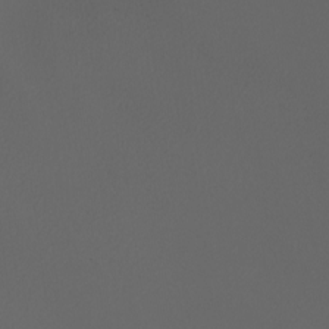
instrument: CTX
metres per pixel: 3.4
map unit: Nhu
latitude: -7.6533
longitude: -94.5168
